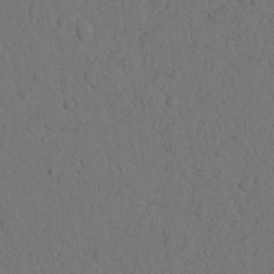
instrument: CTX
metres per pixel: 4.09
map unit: Nhu
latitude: 20.6680
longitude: -75.7072
